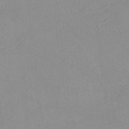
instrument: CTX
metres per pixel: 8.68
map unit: lHvf
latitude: -14.3118
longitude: -102.3467
